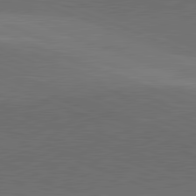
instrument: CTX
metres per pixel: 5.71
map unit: lApd
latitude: 81.8016
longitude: 136.4440
